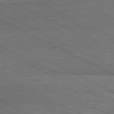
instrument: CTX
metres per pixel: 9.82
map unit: lApd
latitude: 81.1781
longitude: 141.0864
